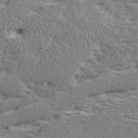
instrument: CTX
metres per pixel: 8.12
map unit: Ave
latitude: 16.8758
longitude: -138.0633
